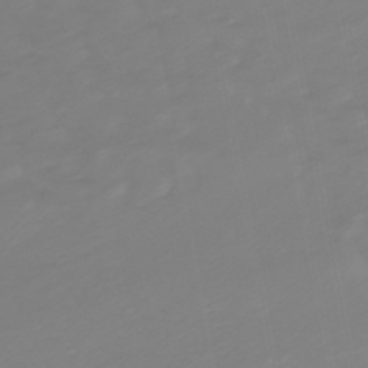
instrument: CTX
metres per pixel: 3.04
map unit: lHb
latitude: -49.1431
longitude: 82.3306
